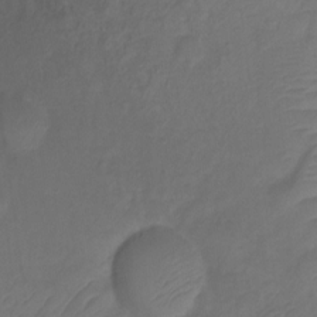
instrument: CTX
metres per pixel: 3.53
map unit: Ht
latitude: 2.0633
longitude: -34.7624
